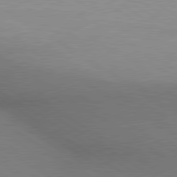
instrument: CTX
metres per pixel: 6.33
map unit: lApd
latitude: 80.2145
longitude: 129.2943
